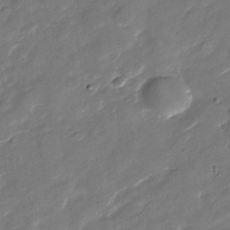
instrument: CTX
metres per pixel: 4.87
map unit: Nhu
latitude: -28.7841
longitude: -73.7639
